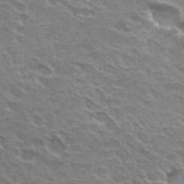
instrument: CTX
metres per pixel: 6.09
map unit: Hto
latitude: 30.1956
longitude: -42.2523
